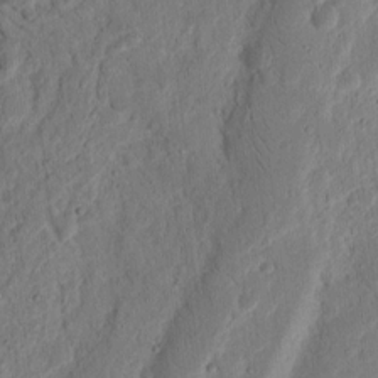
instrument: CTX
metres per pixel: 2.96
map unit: Ht
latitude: 12.2145
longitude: -74.9514
